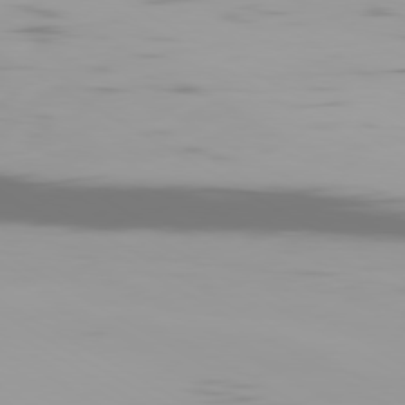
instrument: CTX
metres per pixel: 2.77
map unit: Ap
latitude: -80.2173
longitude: -61.0647
